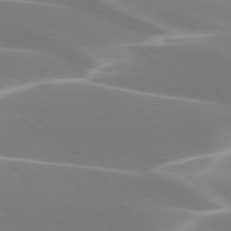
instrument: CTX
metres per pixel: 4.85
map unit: lApd
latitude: 75.6694
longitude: -62.3845
